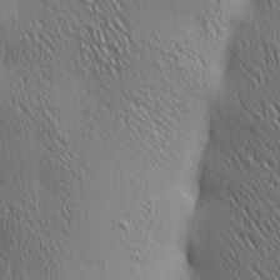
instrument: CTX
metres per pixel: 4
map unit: lAa
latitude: 4.4979
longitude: -117.6883
